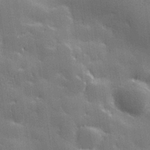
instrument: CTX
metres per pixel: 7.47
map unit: Hve
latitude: 28.1578
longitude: 144.7652
